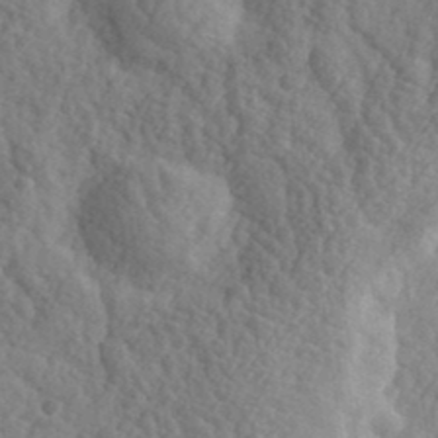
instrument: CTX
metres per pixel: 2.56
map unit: eHh
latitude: 35.8772
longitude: -80.0444
